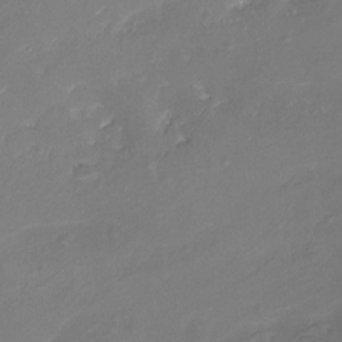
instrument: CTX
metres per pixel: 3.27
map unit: Nhu
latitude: -18.1039
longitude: -46.2334
